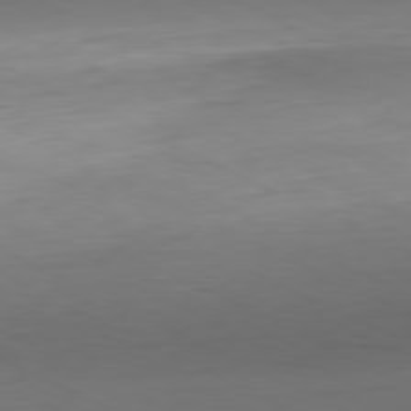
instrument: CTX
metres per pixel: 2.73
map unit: Hpe
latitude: -81.4644
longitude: 16.8219
